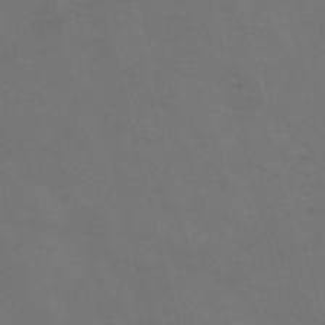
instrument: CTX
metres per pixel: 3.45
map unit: Nve
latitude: -57.4643
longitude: 52.8785
